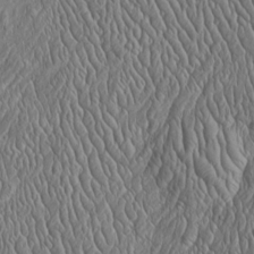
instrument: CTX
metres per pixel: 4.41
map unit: Htu
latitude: -3.3887
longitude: 157.1620
